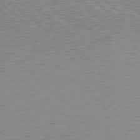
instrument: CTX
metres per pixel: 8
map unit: Hpe
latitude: 78.5924
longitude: -168.4034
